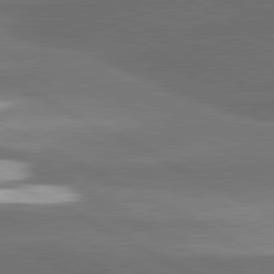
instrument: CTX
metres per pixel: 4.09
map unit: lApd
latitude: 81.1025
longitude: -147.0270
